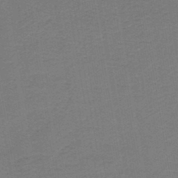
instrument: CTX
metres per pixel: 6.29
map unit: HNb
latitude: -45.0298
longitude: 51.9367
